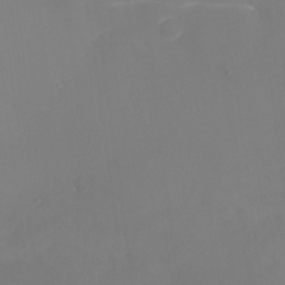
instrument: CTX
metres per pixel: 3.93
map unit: Nhu
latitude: -16.0661
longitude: -56.9702
